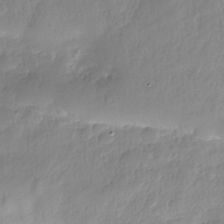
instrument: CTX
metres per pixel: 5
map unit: Nhe
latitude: -36.4440
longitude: -178.5735
